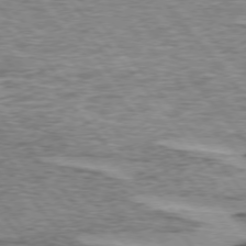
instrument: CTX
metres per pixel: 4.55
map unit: lApd
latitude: 74.6491
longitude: -77.1970
